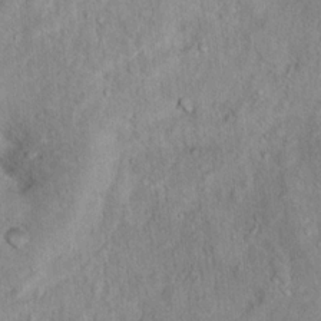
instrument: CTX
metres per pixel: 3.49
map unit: Hto
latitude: 14.4223
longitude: -37.7828
